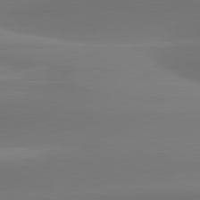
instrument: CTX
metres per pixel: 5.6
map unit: lApd
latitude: 81.8961
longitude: -162.1767
